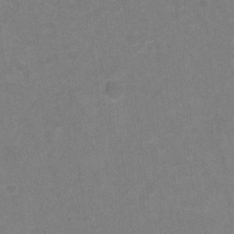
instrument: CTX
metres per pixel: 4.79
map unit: Hto
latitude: -11.3510
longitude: -40.0633
